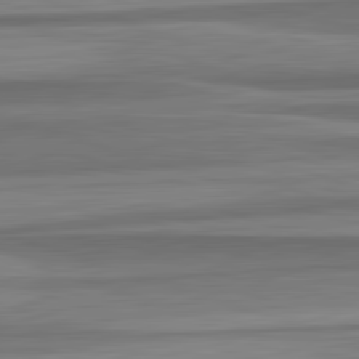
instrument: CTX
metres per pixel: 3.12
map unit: lApd
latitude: 82.7813
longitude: 178.4062
